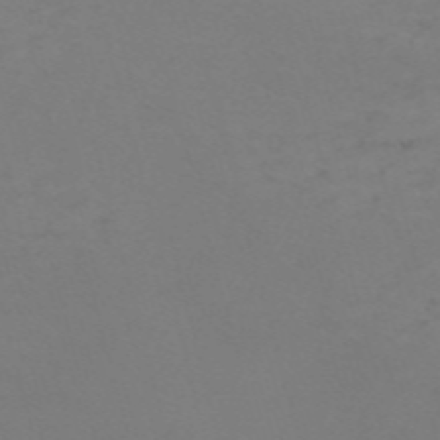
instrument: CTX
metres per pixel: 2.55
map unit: Nve
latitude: -59.1809
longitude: 60.1606
